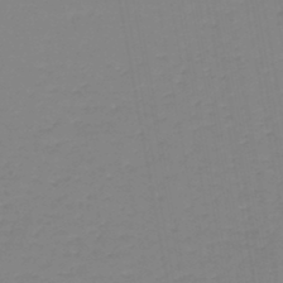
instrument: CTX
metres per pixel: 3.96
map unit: lHb
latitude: -45.0298
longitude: 62.6896
